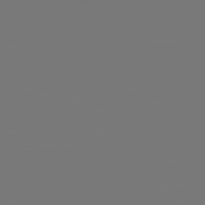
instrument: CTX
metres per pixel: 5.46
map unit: Hpe
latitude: 76.6679
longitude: -136.9514
